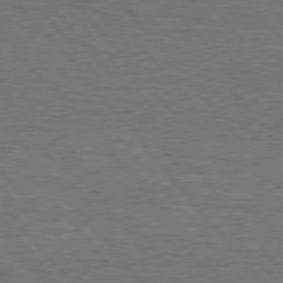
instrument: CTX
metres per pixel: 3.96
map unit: Hpe
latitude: 75.7639
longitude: -157.4804
